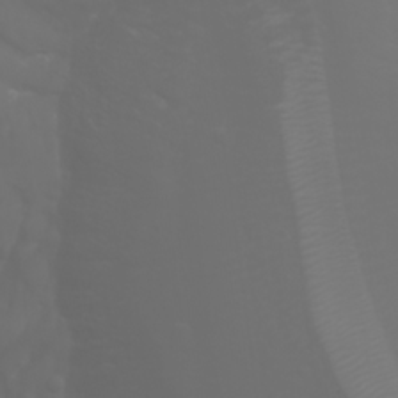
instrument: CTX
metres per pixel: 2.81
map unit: Htu
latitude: -0.9731
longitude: -75.1214
